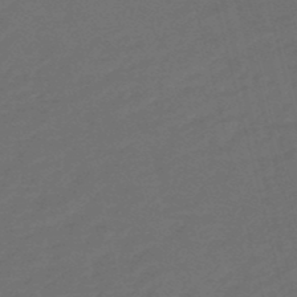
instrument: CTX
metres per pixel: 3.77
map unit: eHb
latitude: -47.9745
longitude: 86.8030
